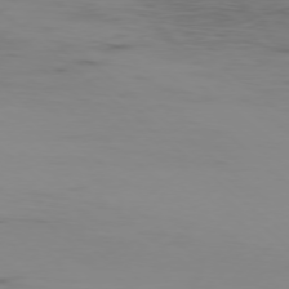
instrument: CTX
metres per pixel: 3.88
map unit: Ap
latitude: -77.7856
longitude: -66.7057
